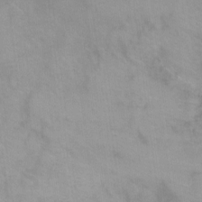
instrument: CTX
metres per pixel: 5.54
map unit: Ht
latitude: 0.1389
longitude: -38.5546
